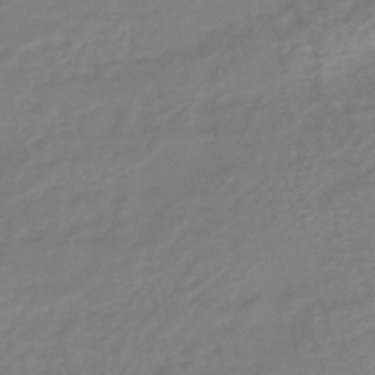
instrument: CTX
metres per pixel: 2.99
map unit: HNhu
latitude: -45.8611
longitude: 92.2362
